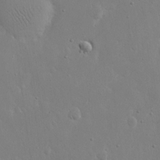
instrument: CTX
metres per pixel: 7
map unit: eHh
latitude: 19.3859
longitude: -71.4426
